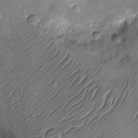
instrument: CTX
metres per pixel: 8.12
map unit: Nhu
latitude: -13.3888
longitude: -23.2348
